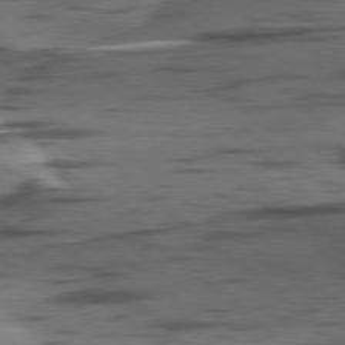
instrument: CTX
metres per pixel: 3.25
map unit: lApd
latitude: 78.7247
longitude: -49.8583
